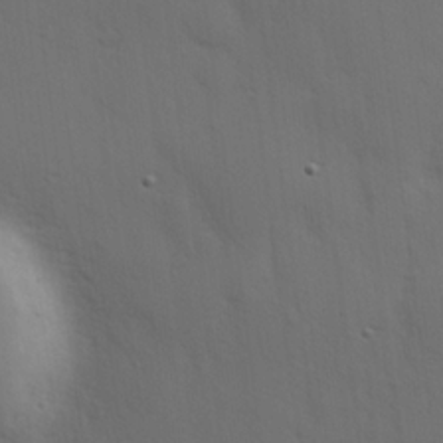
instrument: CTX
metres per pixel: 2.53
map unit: Hve
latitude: 19.4237
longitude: 150.6896
